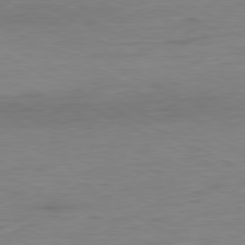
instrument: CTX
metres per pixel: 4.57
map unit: Ap
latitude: -80.2740
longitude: -82.9135
